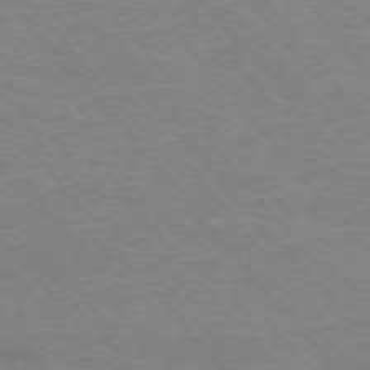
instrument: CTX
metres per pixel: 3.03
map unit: Hpe
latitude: -76.5007
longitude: -13.6694
